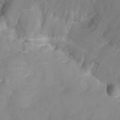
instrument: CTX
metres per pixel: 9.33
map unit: Ht
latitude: -2.5762
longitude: -20.0633
